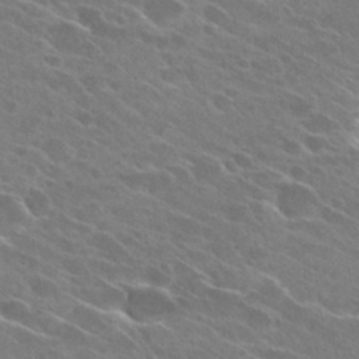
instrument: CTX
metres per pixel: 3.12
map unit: Hto
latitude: 26.1389
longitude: -41.4237
